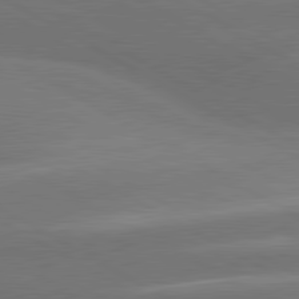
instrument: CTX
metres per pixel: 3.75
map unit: lApd
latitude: 80.7246
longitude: -146.6302
